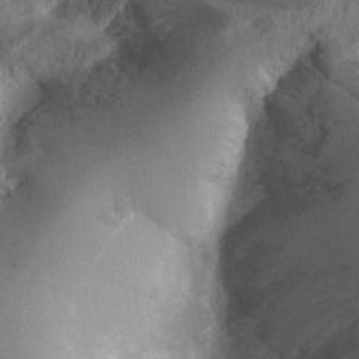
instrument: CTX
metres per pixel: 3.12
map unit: Htu
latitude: 2.3656
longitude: -19.8961
